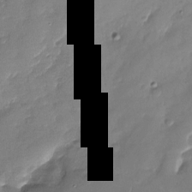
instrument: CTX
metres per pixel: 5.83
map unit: Nhu
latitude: -28.1039
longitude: -64.9514
